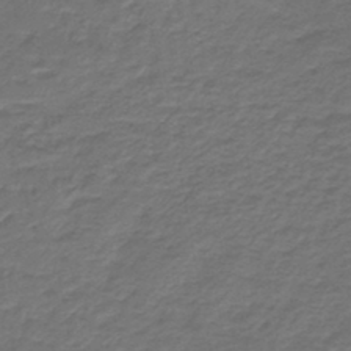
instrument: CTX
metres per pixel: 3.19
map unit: lHb
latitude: -43.2942
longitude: 62.3495
